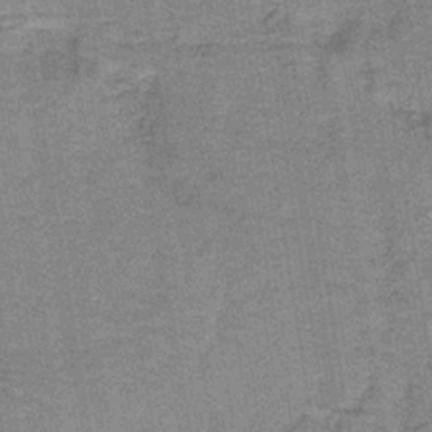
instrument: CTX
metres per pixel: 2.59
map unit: lHb
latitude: -40.6329
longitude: 56.7841
